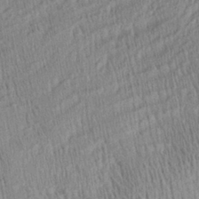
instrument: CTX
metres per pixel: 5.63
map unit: Aa
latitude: 28.2144
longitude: -137.6127
